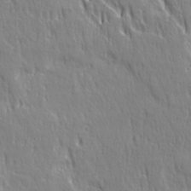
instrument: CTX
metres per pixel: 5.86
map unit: Ave
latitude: 22.1767
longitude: -135.2537
